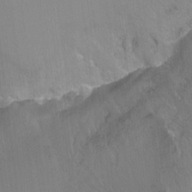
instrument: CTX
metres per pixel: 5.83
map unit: Ht
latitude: -7.6910
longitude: -36.6302
